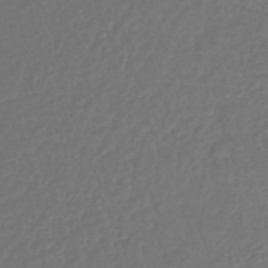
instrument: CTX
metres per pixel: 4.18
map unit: lHb
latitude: -43.0297
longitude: 61.5966
